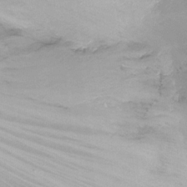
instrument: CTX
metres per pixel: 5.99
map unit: Ht
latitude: -16.8219
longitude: -48.5546
